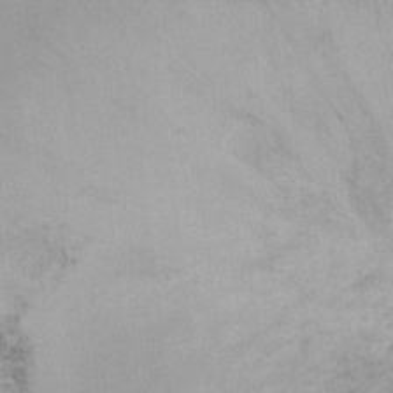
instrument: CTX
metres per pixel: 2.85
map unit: Ht
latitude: 1.7260
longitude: -36.8380
